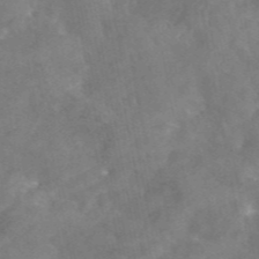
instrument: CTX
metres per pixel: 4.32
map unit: eAb
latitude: 45.6694
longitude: 125.7666
